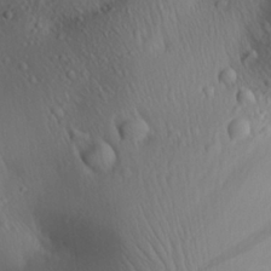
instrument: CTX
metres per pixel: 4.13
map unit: Aa
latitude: 25.4048
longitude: -136.8569
